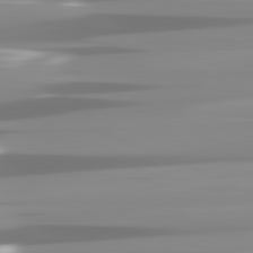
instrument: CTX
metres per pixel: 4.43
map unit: lApd
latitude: 81.9339
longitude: -137.6694
